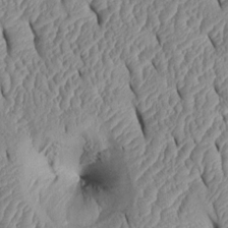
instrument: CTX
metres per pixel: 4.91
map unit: Htu
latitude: 1.8205
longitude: 149.4455
